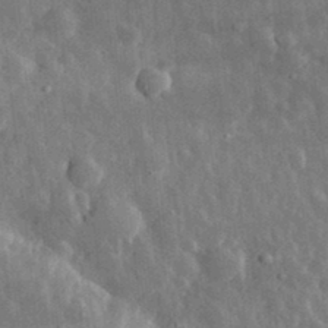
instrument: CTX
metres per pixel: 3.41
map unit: eHh
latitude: 32.8947
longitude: -80.4601
